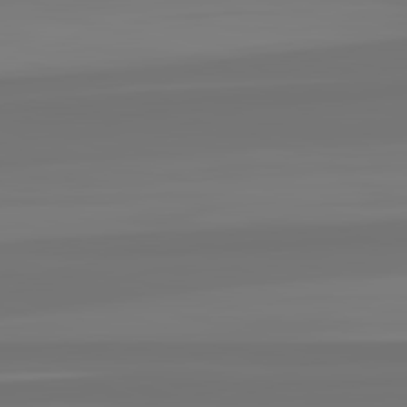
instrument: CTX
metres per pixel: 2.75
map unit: lApd
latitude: 82.6679
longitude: -178.1011
